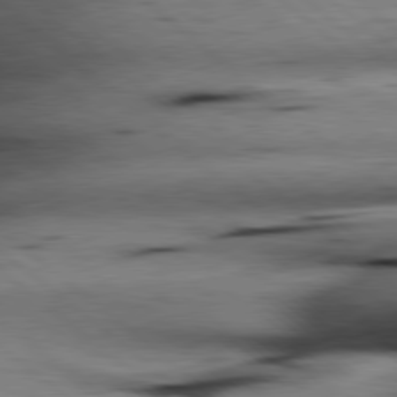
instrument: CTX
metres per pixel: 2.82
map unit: lApd
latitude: 79.2348
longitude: -140.0444
